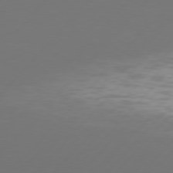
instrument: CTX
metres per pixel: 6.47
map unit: Hpe
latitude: 76.8947
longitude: -138.0444
